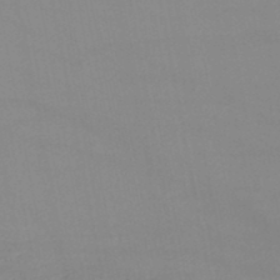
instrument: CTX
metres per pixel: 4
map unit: lHb
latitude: -47.0297
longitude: 75.3888
